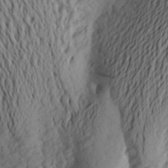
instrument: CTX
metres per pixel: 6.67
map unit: Aa
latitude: 24.3089
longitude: -149.4426
